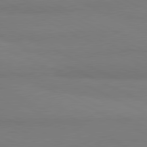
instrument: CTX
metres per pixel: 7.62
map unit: lApd
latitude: 81.1025
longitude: 178.5007
